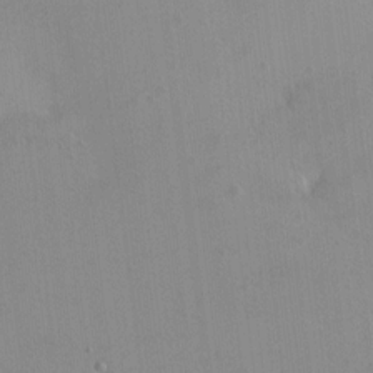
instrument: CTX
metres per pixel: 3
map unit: HNhu
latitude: 5.5371
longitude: 3.7477
